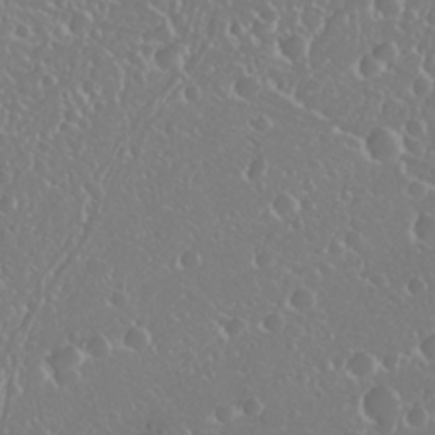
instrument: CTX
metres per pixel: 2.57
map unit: Nhu
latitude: 25.4426
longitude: -58.5546
